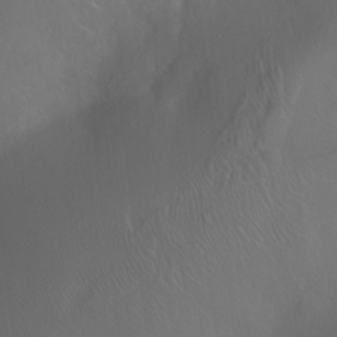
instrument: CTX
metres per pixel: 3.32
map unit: Ht
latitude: 0.0822
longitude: -46.4034
